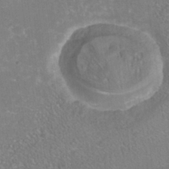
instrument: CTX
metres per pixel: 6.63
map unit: Nhe
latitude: -38.5763
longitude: -119.2726
